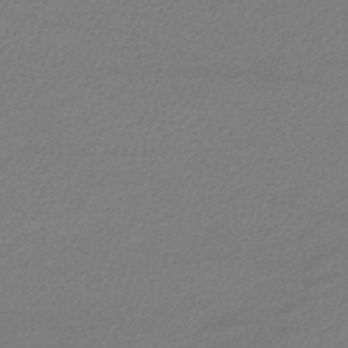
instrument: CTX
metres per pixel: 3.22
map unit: lHb
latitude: -45.3510
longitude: 74.8219
